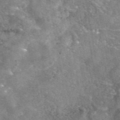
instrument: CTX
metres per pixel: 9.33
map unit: eAb
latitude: 45.6316
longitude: 123.6722
